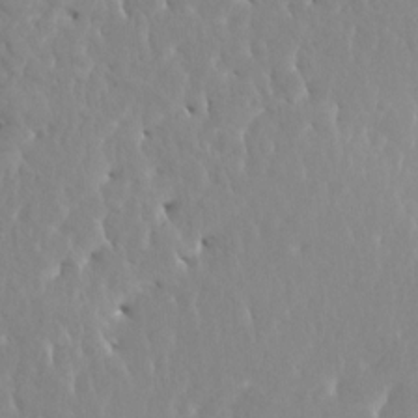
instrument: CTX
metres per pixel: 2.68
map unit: HNhu
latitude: 7.6694
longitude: -1.8394
